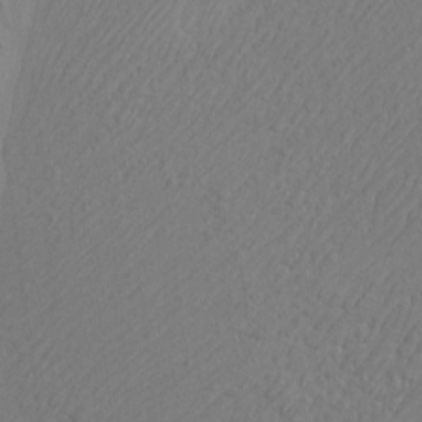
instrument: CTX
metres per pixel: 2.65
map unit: Htu
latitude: -6.8219
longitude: -69.5182
